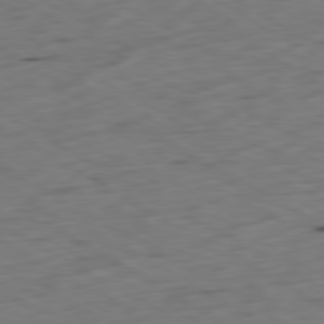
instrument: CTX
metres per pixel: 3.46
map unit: Ap
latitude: -80.5574
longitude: -71.6883
